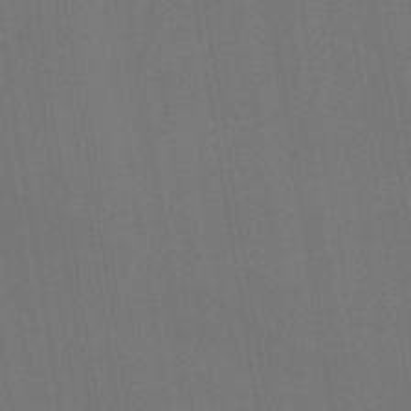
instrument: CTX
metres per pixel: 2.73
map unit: eHh
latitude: -40.0472
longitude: -26.5168
